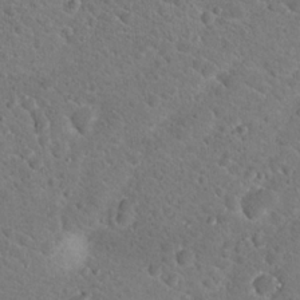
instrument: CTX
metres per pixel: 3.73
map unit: Hto
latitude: 18.9702
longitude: -33.5371
